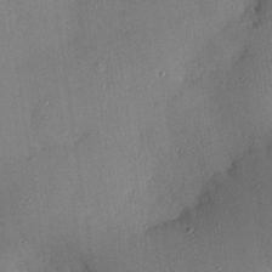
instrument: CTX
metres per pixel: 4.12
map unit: Hve
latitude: 26.5924
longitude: -91.1970
